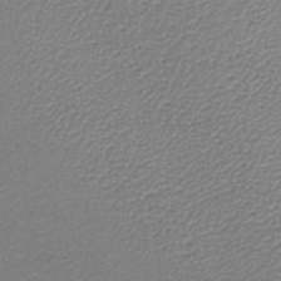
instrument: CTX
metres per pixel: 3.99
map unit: lHb
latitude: -36.7274
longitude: 59.5021
